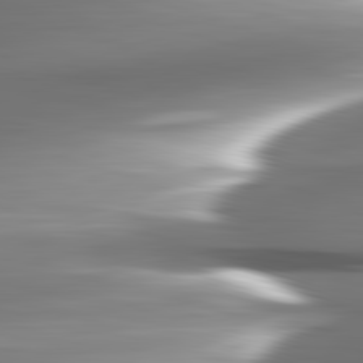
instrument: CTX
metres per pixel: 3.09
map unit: lApd
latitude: 82.7057
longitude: -141.8205
